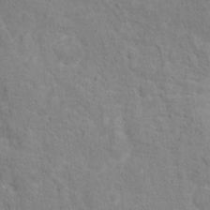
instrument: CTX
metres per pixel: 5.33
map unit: Hto
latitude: 13.3104
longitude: -37.9717
